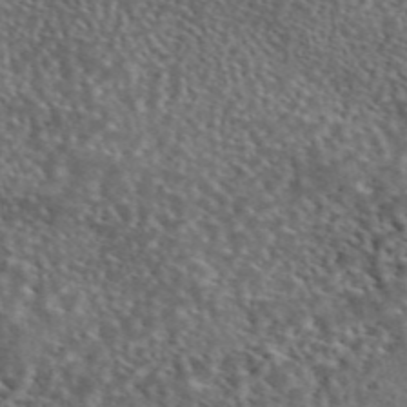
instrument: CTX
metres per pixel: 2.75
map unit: eAb
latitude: 45.4993
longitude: 113.5966
